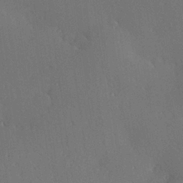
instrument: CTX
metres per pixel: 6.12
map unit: Hve
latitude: 25.7638
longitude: -91.9906
